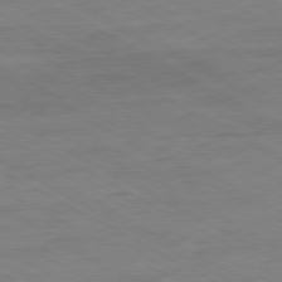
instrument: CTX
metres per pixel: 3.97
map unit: Ap
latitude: -80.3684
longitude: -77.0269
